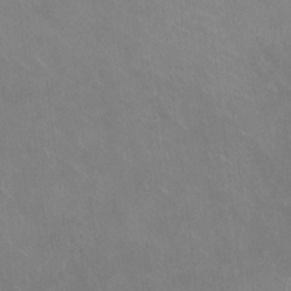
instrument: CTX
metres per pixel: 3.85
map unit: HNhu
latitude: -1.8612
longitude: -2.1766
